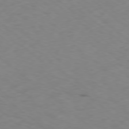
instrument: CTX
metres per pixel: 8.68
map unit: Ap
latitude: -78.5195
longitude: -73.8584
